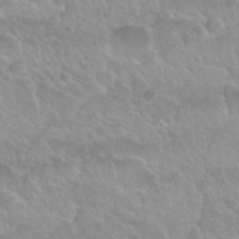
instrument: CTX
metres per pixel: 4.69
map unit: Nhu
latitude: 29.8772
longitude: -54.6679
